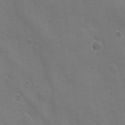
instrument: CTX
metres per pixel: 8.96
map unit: Ave
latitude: -7.7666
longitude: -120.8947
